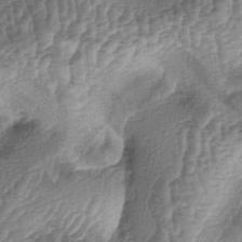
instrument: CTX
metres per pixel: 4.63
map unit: lAa
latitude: -5.0675
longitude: -128.1011
